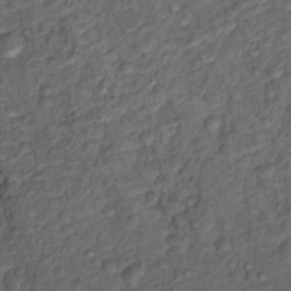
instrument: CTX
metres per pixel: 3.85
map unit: Nhu
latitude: 12.8947
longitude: -28.7624
